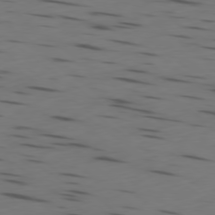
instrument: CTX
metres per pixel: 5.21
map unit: Ap
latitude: -79.4454
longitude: -63.1592
